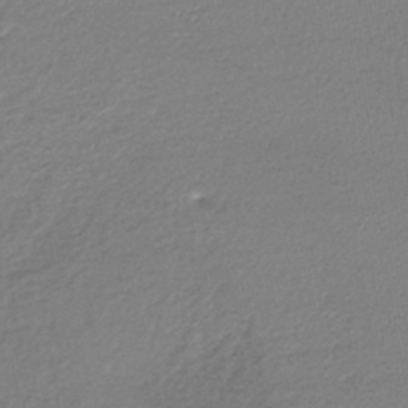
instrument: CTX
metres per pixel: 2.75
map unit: lHb
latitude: -40.5007
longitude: 69.3131
